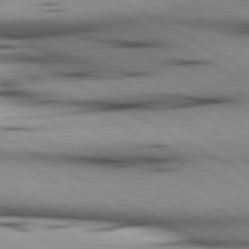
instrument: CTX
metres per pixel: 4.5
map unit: lApd
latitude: 80.3845
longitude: 157.3698
